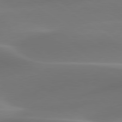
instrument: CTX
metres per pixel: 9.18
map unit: lApd
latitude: 79.8206
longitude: -92.0633
